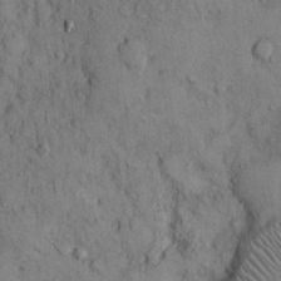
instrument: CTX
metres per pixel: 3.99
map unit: Hto
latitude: 11.8017
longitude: -59.8205
